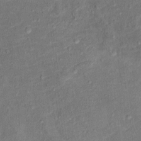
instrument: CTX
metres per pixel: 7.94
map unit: Ht
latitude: 13.6694
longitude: -39.3293
